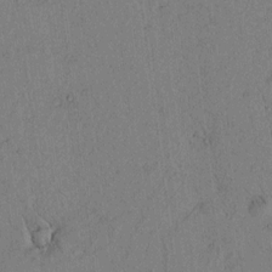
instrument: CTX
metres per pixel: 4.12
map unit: lAvf
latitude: 5.3859
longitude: 158.5573
